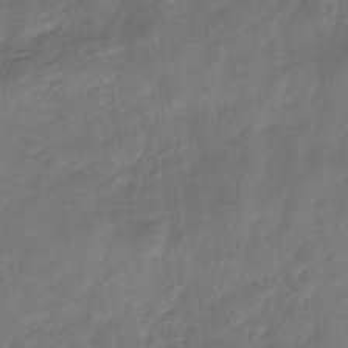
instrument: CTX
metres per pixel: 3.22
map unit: eHb
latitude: -30.2928
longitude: 71.6722
